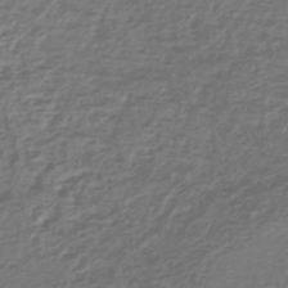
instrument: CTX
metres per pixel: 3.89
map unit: lHb
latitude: -43.7288
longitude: 72.5762
